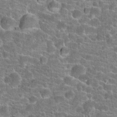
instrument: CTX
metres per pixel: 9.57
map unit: Hto
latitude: 20.2523
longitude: -43.7639
